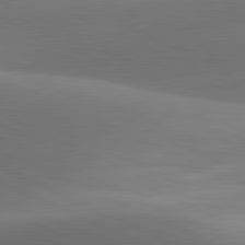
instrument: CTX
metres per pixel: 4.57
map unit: lApd
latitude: 81.2537
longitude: 130.4629
